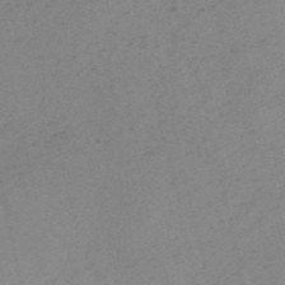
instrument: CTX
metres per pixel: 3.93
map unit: HNb
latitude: -54.4440
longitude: -41.8205
